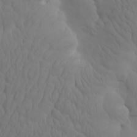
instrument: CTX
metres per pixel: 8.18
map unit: eHh
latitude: -0.7086
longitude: 14.9731
